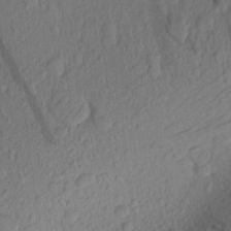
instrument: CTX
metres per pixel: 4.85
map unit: Aa
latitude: 22.9703
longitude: -143.3482
